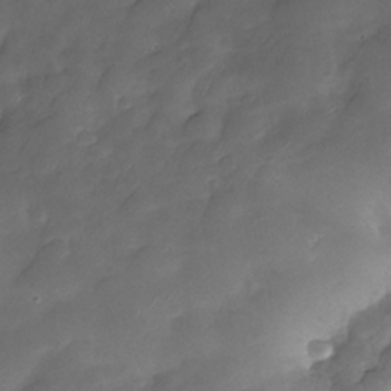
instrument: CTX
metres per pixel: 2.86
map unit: Nhe
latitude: -33.6533
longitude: -143.7450
